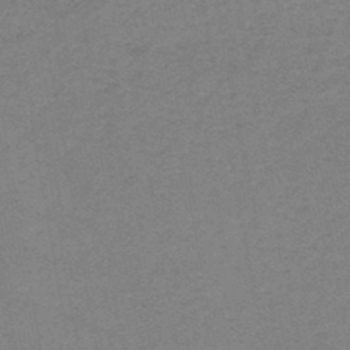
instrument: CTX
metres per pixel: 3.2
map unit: HNb
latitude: -46.7085
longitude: -36.2523
